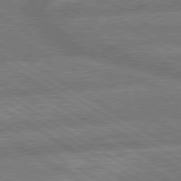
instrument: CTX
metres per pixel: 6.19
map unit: lApd
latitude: 79.6127
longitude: -165.9717
